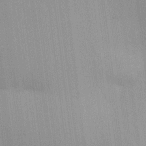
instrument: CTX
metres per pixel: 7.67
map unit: HNhu
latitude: 9.2348
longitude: 15.0298
